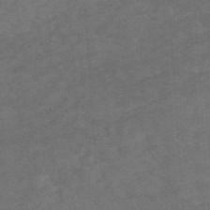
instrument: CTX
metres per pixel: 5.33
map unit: HNhu
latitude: -47.8422
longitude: 89.5966
